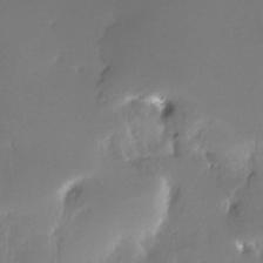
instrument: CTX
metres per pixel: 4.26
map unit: Nhe
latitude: -27.8989
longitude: -110.7246
